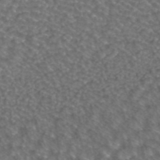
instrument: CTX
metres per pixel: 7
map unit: ANa
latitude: 43.6127
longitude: 23.8989
